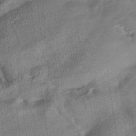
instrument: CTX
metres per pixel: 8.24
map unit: HNhu
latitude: -40.8975
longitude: 95.4265
